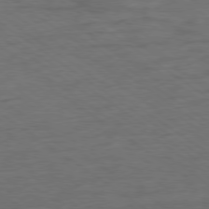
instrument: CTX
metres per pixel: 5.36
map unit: Ap
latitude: -79.7477
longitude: -53.9528
